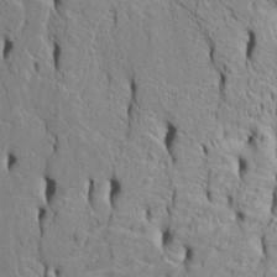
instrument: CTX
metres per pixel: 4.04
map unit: Htu
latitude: -5.0297
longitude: 152.1605
